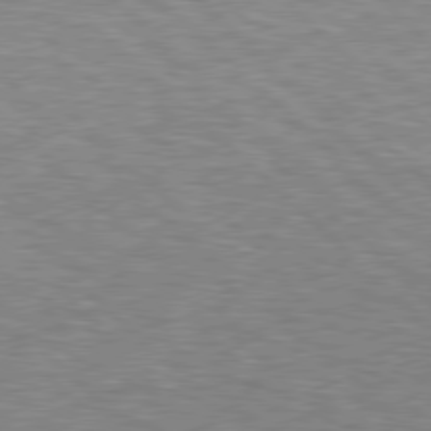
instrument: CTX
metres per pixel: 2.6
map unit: Hpe
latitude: 78.1956
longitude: -158.6680
